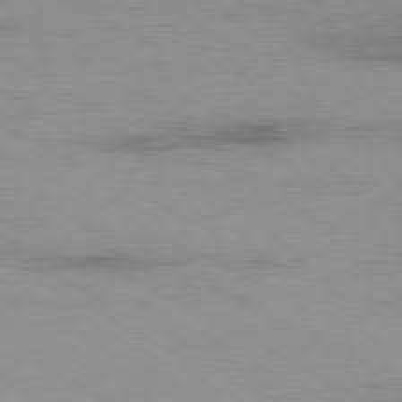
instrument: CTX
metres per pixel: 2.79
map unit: Ap
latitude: -80.0283
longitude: -91.0458
